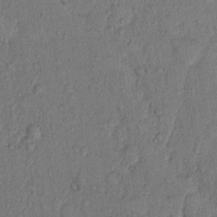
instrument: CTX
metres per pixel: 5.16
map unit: Hto
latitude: 9.3671
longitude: -58.2523
